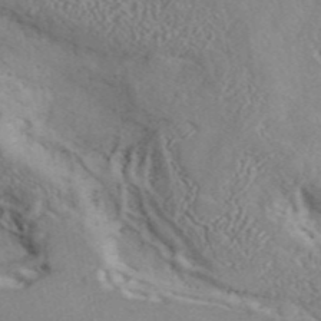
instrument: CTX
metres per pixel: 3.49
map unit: ANa
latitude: 45.6316
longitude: 36.7841
